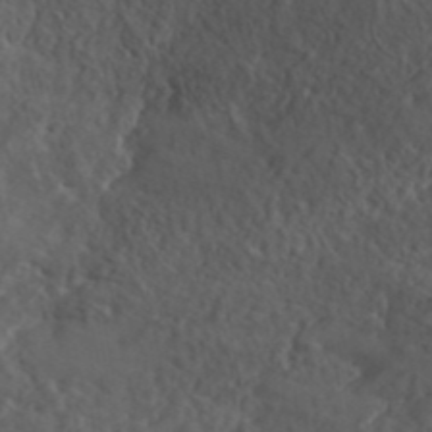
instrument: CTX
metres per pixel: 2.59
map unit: ANa
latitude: 40.8002
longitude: 34.3684
